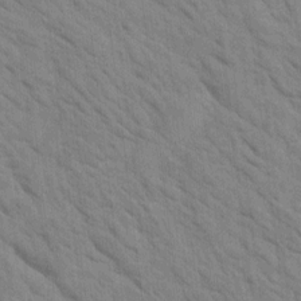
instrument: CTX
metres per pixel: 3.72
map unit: Htu
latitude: 1.6505
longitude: 143.3887
